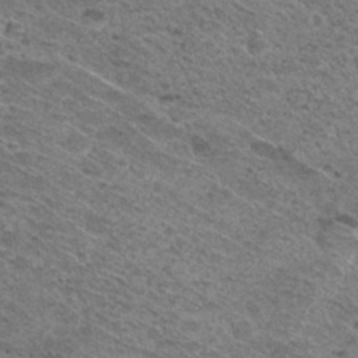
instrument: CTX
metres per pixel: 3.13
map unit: Hto
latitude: 31.1592
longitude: -47.2915
